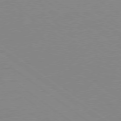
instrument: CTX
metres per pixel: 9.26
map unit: Ap
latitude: -79.5588
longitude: -56.4412
